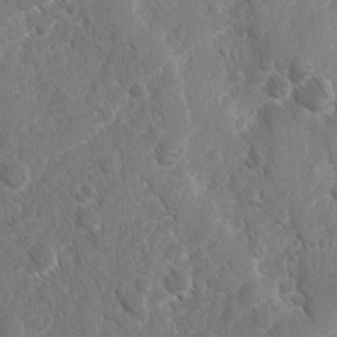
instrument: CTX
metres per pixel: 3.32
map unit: Ave
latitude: -10.5574
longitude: -119.3670
